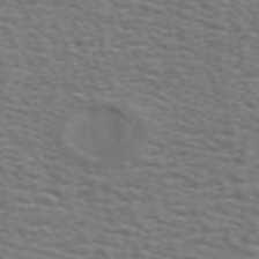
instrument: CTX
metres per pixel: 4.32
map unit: ANa
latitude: 44.9136
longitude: 28.4062
